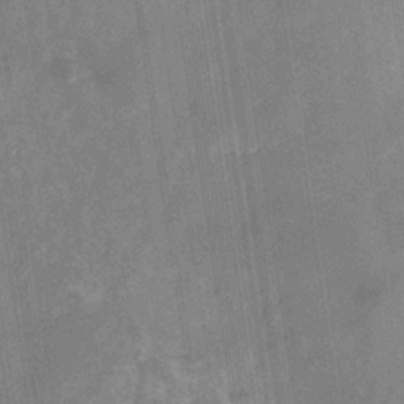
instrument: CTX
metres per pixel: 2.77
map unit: eHb
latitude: -29.5966
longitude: 69.5399
